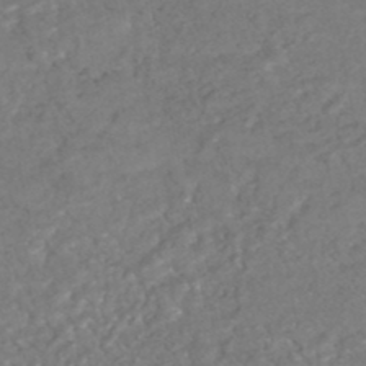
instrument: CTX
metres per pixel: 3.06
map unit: HNhu
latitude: -47.5399
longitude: 98.0094
